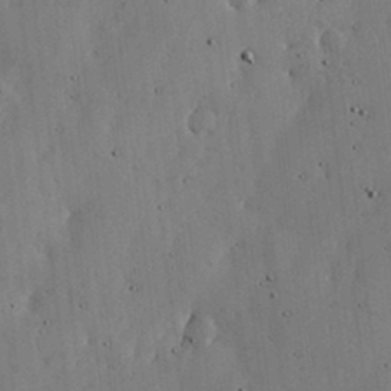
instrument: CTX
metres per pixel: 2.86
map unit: lHvf
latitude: 19.4615
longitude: -114.2333
